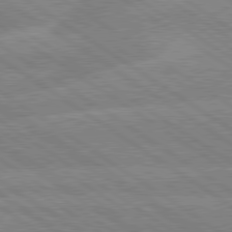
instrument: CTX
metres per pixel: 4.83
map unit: lApd
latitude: 79.4805
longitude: -132.6302
